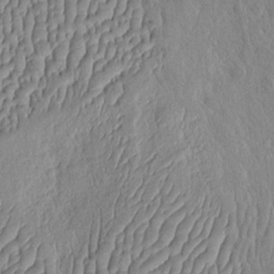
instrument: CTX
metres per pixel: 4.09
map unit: eHh
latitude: -3.5588
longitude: 14.7652
